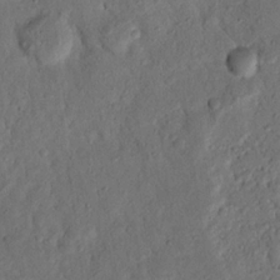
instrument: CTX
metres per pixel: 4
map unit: Nhu
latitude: 21.0081
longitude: -77.1214
